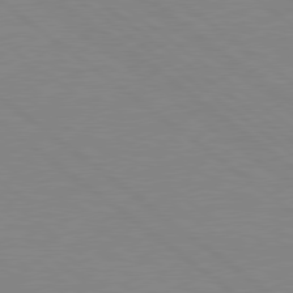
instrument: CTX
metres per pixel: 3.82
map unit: Hpe
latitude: 78.8380
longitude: -124.3278
